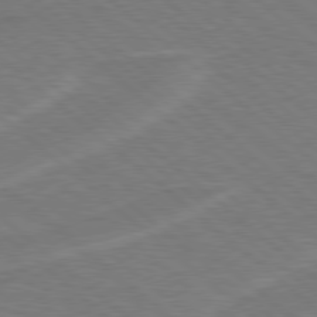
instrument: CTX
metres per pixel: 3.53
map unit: Hpe
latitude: 78.2523
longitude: -153.0270
